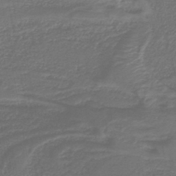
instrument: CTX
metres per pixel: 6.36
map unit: HNb
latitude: -42.4817
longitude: 51.7666
